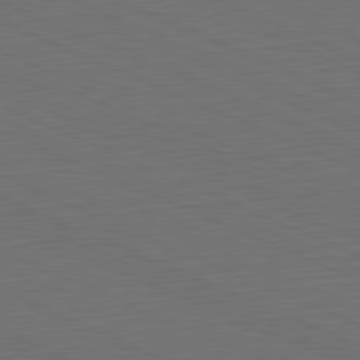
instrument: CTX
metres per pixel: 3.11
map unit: Hpe
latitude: -81.8989
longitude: 19.4454
